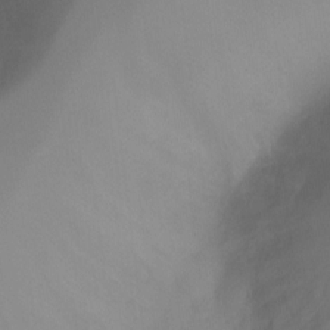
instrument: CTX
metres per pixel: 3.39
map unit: Ht
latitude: -10.6708
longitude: -28.8002
